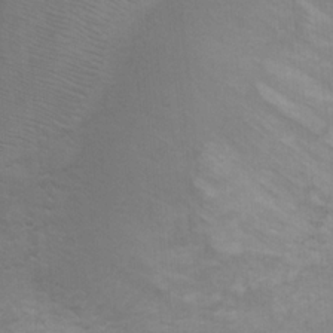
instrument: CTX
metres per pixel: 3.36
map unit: Ht
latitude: 2.4601
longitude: -28.4223
